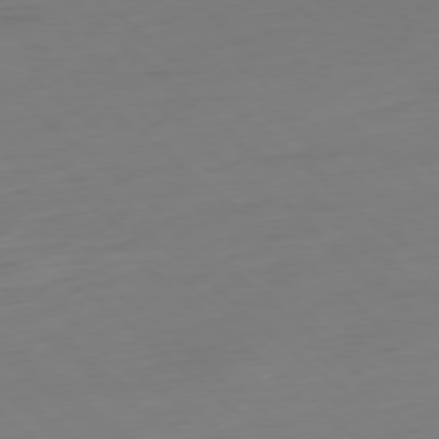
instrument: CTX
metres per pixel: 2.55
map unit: Ap
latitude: -78.6140
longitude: -61.1214
